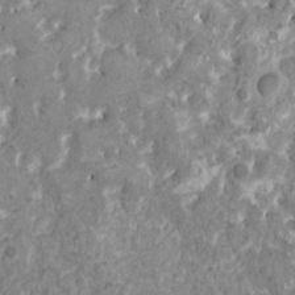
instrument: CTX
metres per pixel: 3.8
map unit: HNhu
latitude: 2.8380
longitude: 6.5196
